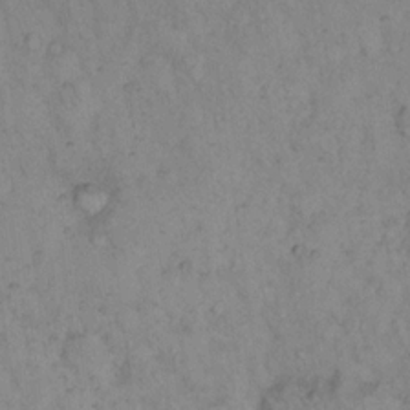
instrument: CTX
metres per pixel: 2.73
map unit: eHh
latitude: 16.0822
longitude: -63.9150
